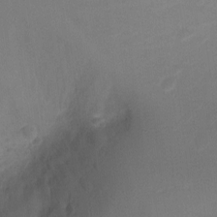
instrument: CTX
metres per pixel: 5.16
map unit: Ht
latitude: 2.2522
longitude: -27.4049
